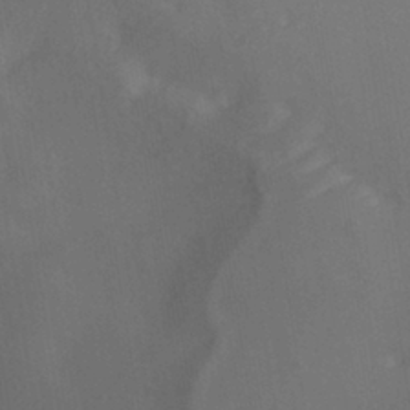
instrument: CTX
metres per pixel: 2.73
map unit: HNhu
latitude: -39.7289
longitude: 95.8233
